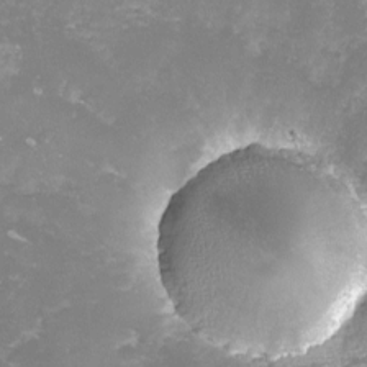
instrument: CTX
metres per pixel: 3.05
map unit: lHvf
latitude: -13.8045
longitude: -98.5356
